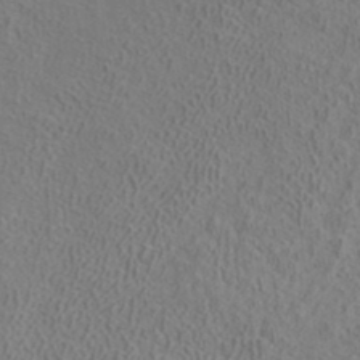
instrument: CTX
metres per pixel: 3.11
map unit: ANa
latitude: 37.1214
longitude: 19.1431
